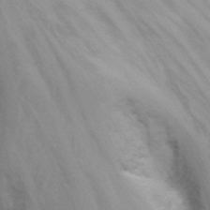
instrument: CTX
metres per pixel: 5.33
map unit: Nhu
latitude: -12.7274
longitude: -73.3482
